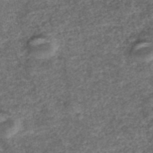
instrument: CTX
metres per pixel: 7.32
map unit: ANa
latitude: 42.2523
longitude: 27.1053
